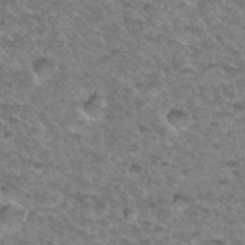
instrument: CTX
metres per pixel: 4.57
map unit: Hto
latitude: 34.0255
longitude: -49.2915
